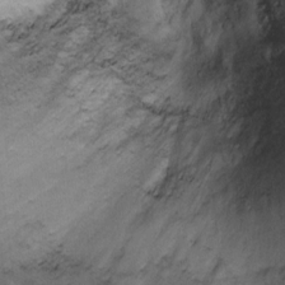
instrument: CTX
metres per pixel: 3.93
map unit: Ht
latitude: 2.2711
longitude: -35.6505
